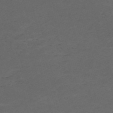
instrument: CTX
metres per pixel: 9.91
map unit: Nve
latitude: -58.6140
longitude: 59.4265
